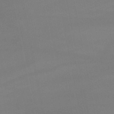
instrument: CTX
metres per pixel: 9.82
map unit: lHb
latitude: -44.7274
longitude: 61.0675
